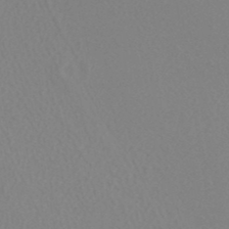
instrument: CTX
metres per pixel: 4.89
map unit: ANa
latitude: 38.5924
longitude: 24.1984
